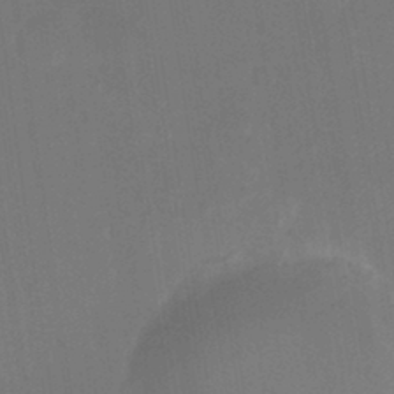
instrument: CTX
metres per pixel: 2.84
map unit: Nhu
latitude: -15.4644
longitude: -56.3467
